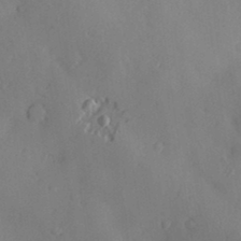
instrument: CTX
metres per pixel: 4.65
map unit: Nve
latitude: -8.0850
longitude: 174.7085
